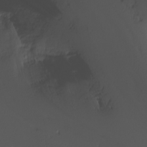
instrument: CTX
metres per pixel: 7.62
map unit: Nhu
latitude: -6.1417
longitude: -67.6127
